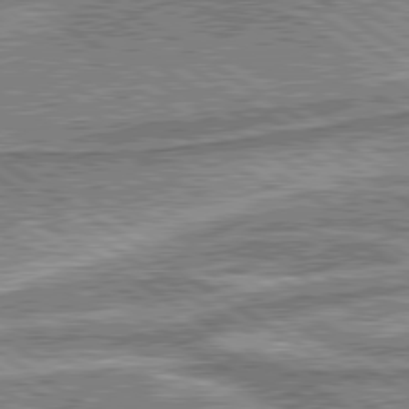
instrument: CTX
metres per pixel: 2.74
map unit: lApd
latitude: 80.1767
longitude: 173.1242
